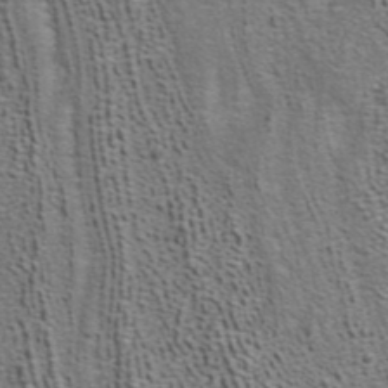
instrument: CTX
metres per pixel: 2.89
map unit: ANa
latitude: 39.8016
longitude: 22.4818
